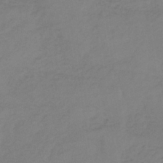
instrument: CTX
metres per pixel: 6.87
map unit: lHb
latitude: -38.1984
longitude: 70.6330
